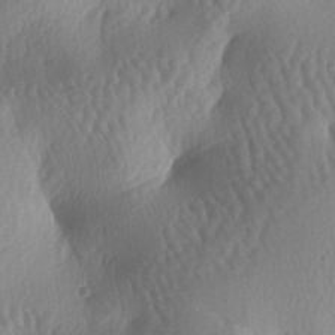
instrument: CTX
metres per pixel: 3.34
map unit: lAa
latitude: -6.7274
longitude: -128.2900
